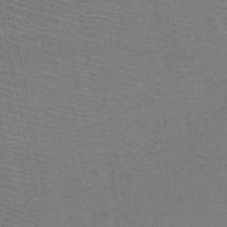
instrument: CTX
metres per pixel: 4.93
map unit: HNb
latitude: -48.6519
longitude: -40.8757
